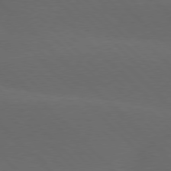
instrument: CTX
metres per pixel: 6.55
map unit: lApd
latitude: 77.5938
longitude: -53.0837
